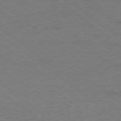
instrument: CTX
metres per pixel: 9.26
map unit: Hpe
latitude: -78.7652
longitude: 16.8786
